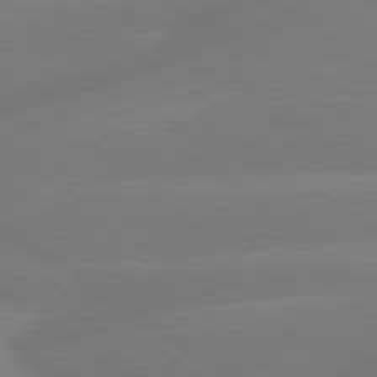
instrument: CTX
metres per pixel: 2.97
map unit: lApd
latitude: 79.9528
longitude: -142.5168
